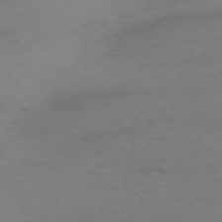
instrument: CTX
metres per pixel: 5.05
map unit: Ap
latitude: -75.7667
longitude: -70.9136
